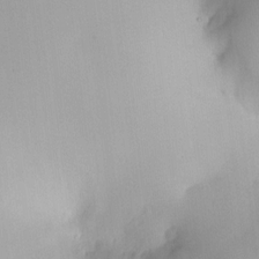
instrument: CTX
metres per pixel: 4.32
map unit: HNhu
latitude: 5.8961
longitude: 8.9731
